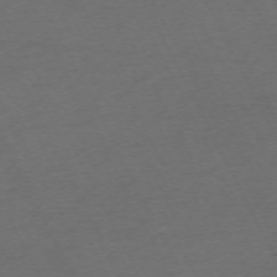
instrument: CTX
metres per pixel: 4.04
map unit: Hpe
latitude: -71.2187
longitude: 15.3699
